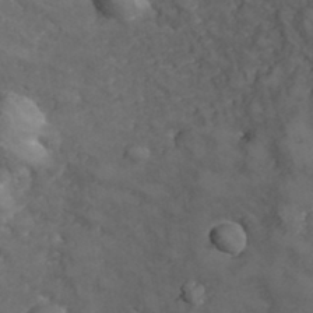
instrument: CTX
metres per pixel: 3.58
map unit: Hve
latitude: 33.4804
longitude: 149.5588
